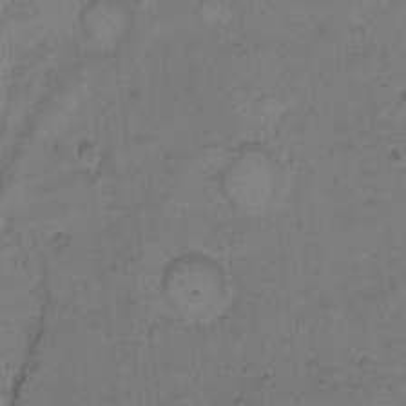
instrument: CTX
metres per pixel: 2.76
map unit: Hto
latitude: 8.0633
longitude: -60.6112
